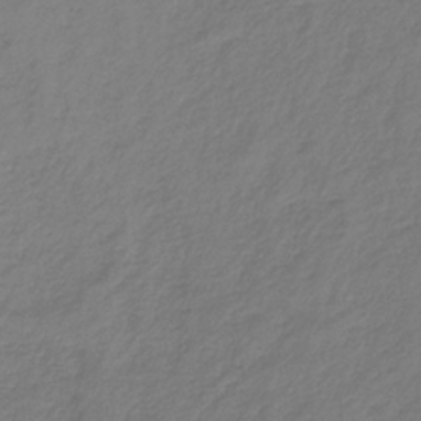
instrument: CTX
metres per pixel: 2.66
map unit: lHb
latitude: -35.7855
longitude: 71.6722
